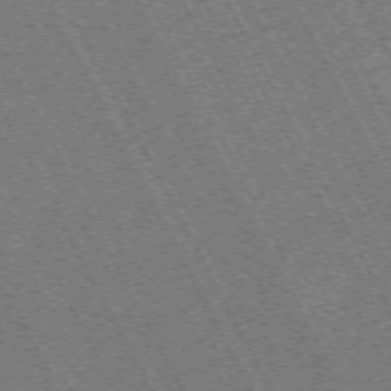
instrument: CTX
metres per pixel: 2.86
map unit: Hpe
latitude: -71.4455
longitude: 10.9353
